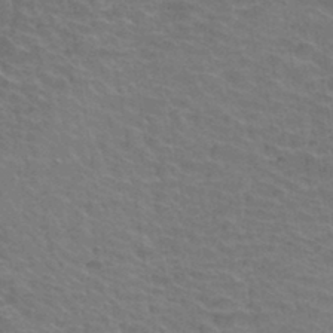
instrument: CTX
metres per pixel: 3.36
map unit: Hto
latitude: 34.6301
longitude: -39.9150
